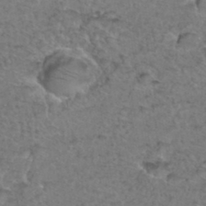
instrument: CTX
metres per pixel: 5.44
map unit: Hto
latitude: 36.5357
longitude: -48.0633
